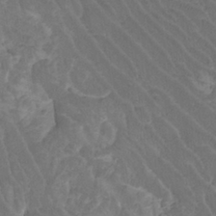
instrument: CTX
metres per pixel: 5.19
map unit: Htu
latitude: -8.3117
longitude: -65.1970
